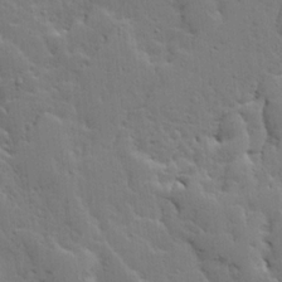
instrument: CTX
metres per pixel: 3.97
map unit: Ave
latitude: 13.4049
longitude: -134.3845
